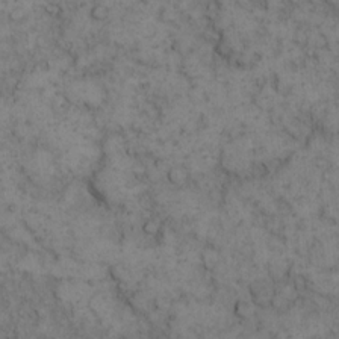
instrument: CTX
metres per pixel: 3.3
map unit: eHh
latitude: 12.7246
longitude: -63.4994
